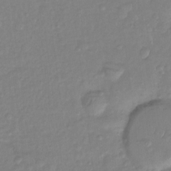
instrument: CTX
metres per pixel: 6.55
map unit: Ht
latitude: -13.8422
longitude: -58.3467
